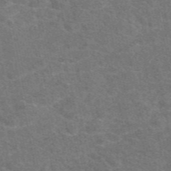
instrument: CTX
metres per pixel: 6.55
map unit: eAb
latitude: 47.7828
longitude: 114.9164
